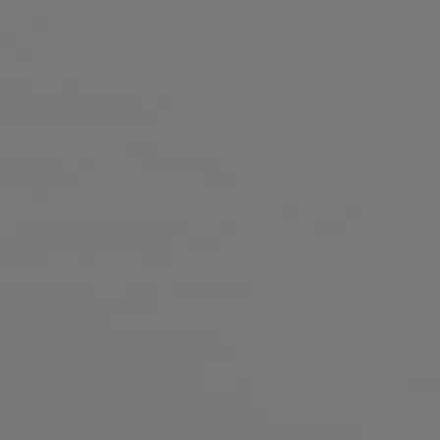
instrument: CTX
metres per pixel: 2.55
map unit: lApd
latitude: 81.1781
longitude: -148.5546
